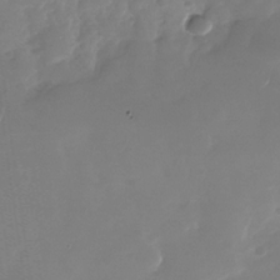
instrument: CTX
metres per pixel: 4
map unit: Nhu
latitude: -28.6707
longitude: -69.4049
